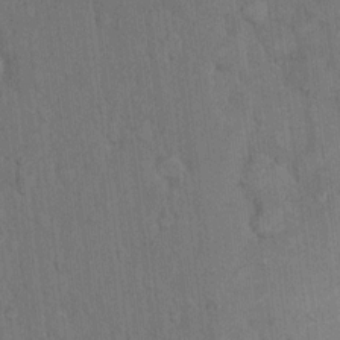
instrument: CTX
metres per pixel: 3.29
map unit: Hto
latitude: 10.5735
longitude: -61.0269
